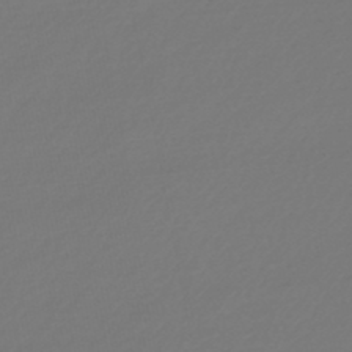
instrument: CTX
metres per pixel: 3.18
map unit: lHb
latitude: -47.0486
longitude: 62.9730
